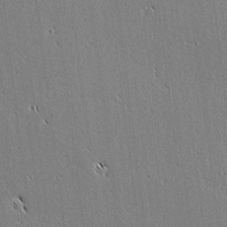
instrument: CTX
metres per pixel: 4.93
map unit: lAvf
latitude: 2.2711
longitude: -106.7057
